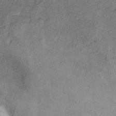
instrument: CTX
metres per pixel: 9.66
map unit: Ht
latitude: 10.9892
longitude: -39.7827
